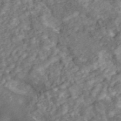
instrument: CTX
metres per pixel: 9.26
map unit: ANa
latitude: 46.5735
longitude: 25.2376
